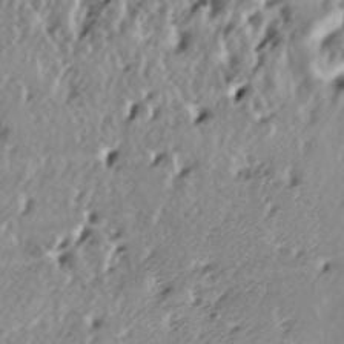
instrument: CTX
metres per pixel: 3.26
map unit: lAa
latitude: -6.5951
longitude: -124.2145
